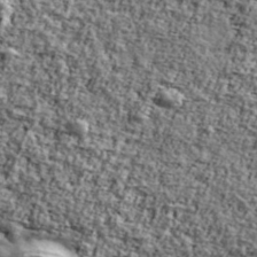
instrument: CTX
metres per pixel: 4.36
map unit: Ave
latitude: 42.3656
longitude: -111.2537
